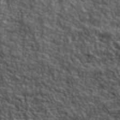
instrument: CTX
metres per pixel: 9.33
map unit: lHvf
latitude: 40.4978
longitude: -89.1404
